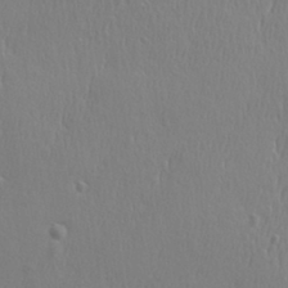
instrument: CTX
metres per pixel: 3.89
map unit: eHh
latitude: 33.5560
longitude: -133.1025
